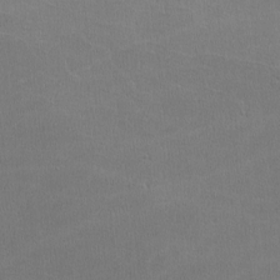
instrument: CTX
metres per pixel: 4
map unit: lHvf
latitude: -11.6911
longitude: -101.1403
